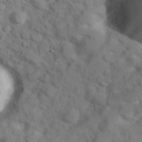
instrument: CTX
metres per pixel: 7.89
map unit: Hve
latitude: 31.9717
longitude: 151.5588
